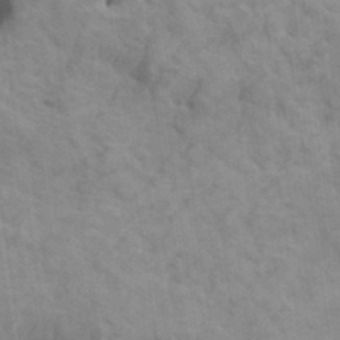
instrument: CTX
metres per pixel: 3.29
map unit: HNhu
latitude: 4.1767
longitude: -2.7057
